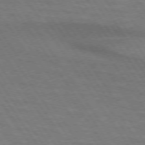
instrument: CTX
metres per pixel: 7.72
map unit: lApd
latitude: 73.8206
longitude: -63.5371
